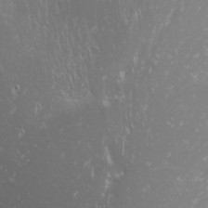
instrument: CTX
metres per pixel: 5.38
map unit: Nhu
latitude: -0.4251
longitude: -78.9325
